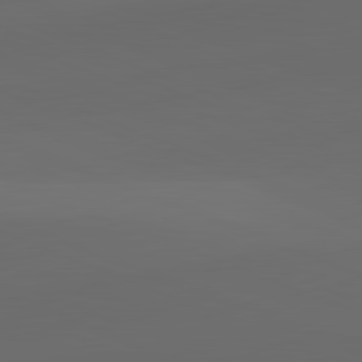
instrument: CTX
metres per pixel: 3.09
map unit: lApd
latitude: 81.9150
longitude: 131.7100
